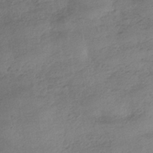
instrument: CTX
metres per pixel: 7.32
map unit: HNhu
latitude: -41.1431
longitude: 99.4076
